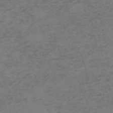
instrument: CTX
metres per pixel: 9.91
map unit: HNb
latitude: -55.4832
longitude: -46.5924
